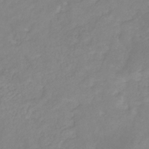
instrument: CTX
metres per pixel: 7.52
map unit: HNb
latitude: -31.5966
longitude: 61.5966
